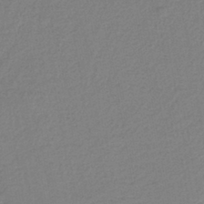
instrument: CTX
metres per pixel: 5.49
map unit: HNb
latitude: -41.2187
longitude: 51.2943
